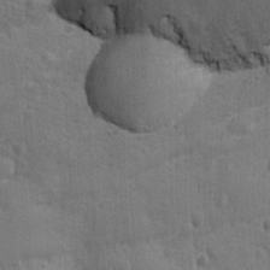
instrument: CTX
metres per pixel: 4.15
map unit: Ave
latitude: -7.9367
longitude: -120.5735
